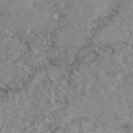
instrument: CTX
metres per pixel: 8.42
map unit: eAb
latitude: 49.0836
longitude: 110.1416
